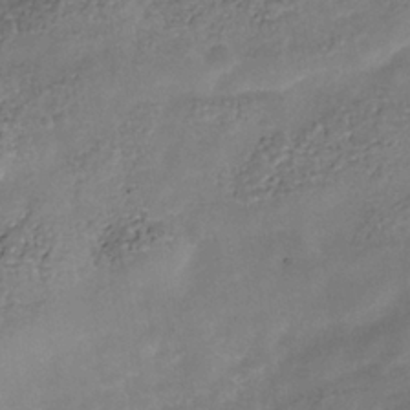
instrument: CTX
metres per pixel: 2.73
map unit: Nhu
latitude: -39.6533
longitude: -80.7435
